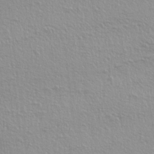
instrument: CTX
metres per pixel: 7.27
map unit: lAa
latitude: 4.2900
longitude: -112.9891
